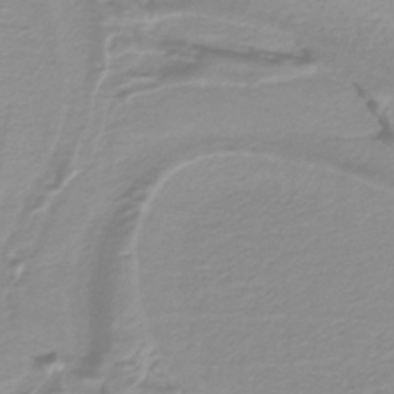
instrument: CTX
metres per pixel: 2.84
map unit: eAb
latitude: -40.2361
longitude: 52.0283
